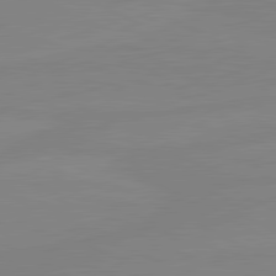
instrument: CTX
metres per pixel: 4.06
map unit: lApd
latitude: 81.0647
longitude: -177.4237
